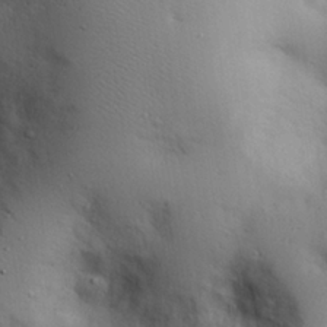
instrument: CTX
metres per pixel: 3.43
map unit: eHh
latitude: 26.5168
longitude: -75.5182
